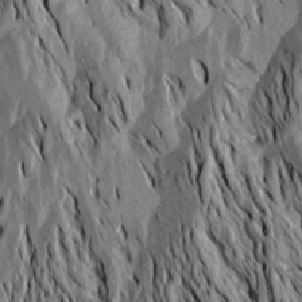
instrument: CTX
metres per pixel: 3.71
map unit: Aa
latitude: 19.8961
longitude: -146.3846
